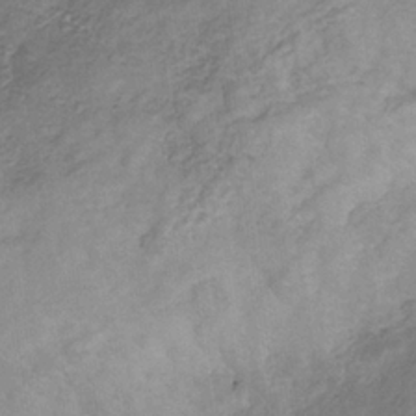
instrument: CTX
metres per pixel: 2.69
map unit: HNb
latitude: -32.1795
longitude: 59.6343
